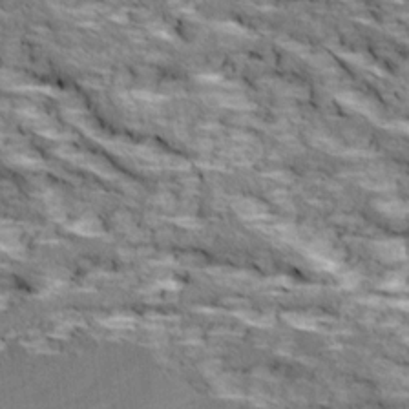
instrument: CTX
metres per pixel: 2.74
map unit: Ave
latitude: 18.7246
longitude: -135.7638
